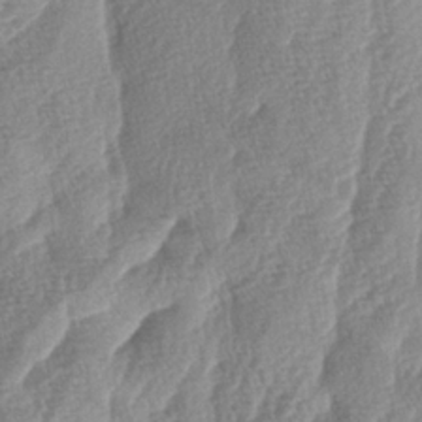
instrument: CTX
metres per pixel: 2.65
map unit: lAa
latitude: -4.9730
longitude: -130.0444
